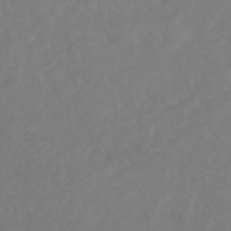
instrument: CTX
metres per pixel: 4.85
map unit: HNhu
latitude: -48.7841
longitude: 101.0675
